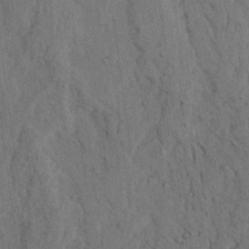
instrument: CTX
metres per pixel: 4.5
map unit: Ave
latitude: 23.5749
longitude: -134.5545
